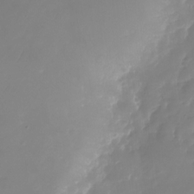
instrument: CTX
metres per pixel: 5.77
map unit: Nhu
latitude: -25.2565
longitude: -69.4427
